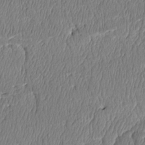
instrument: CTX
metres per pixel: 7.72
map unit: Htu
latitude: 3.6694
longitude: 150.0661
